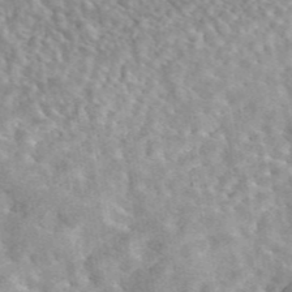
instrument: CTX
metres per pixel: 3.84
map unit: eAb
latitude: 44.5168
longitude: 109.6722
